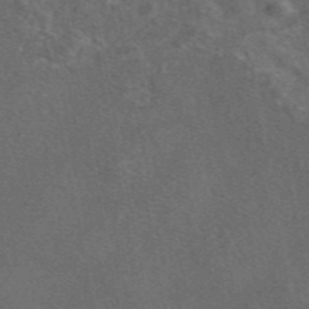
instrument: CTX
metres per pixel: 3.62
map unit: eAb
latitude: 46.6491
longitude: 108.6896
